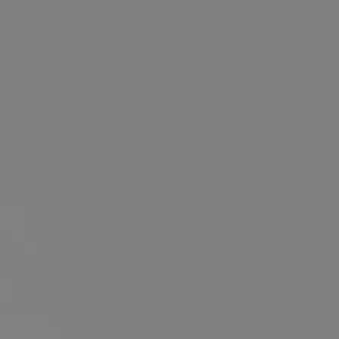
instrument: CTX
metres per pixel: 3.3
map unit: eHb
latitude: -51.0297
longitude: 76.2928
